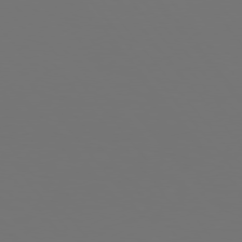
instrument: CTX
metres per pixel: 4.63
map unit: Hpe
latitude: 76.0822
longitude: -134.7435
